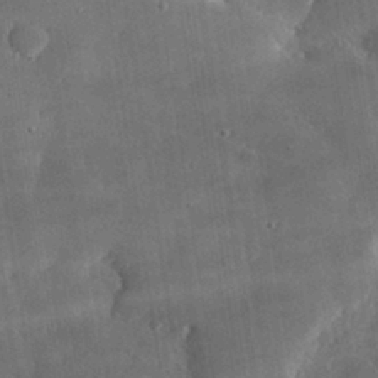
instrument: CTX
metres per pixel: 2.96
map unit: lHvf
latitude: 31.9528
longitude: -91.9528
